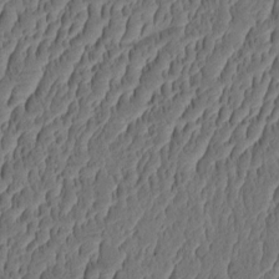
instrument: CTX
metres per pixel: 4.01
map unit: eHh
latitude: -2.8219
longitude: 17.6722
